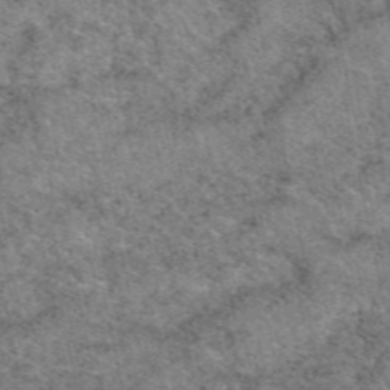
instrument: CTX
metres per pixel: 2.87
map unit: eAb
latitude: 49.0647
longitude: 114.2550
